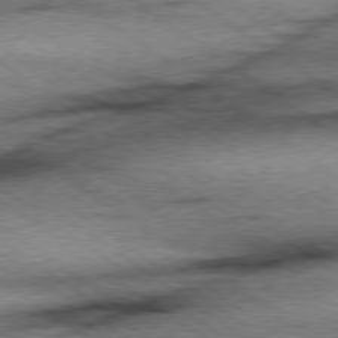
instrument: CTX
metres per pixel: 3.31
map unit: Hpe
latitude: 78.4979
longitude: -155.9339
